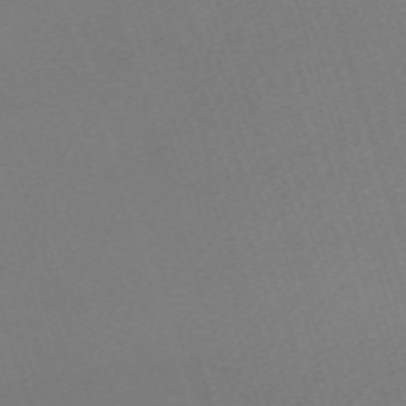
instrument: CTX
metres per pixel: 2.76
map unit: eHh
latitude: -62.6518
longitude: 53.3698
